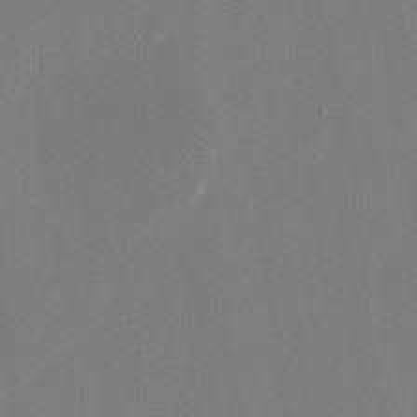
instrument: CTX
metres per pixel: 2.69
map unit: eHh
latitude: 16.7435
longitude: -70.2144
